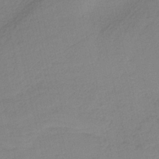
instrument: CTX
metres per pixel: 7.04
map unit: HNb
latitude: -36.1794
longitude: 56.4062
